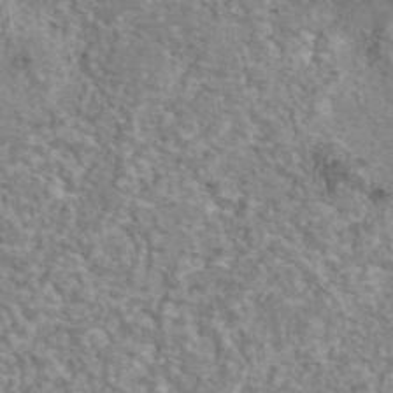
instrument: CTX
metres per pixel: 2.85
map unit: eAb
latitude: 44.3089
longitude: 105.4832
